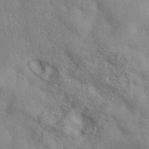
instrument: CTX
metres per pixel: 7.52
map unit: ANa
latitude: 42.0255
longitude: 56.4062
